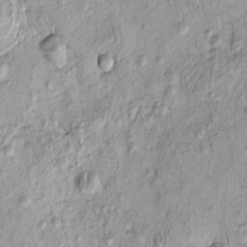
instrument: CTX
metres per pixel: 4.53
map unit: eHh
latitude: -0.1984
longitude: 15.6533
